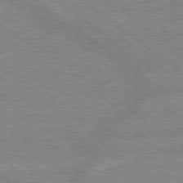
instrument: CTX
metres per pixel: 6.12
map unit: lApd
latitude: 79.2726
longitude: -160.2522
